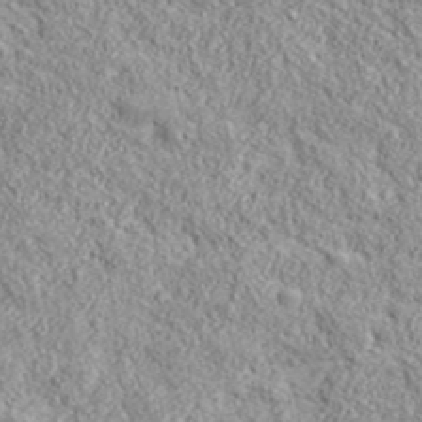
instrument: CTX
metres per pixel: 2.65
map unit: eHh
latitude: 43.0459
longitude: -88.8002
